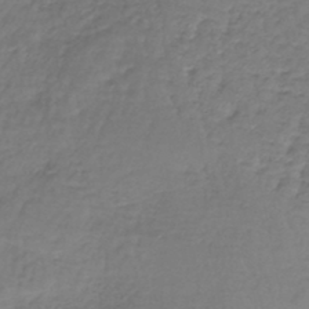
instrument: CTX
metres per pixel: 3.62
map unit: lHb
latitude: -38.3118
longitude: 62.2361
